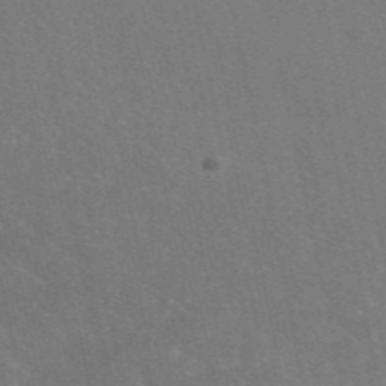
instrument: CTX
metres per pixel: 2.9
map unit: eAb
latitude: 47.0648
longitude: 115.7100
